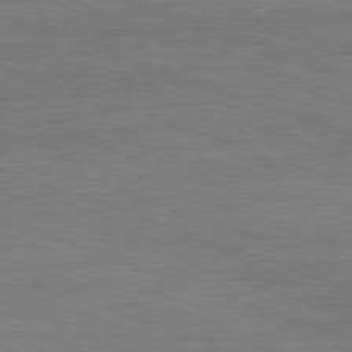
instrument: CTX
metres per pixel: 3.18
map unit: Ap
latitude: -81.4455
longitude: -73.2726
